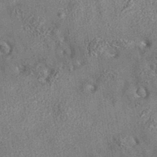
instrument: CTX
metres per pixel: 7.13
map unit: eAb
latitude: 35.6505
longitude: 112.4629
